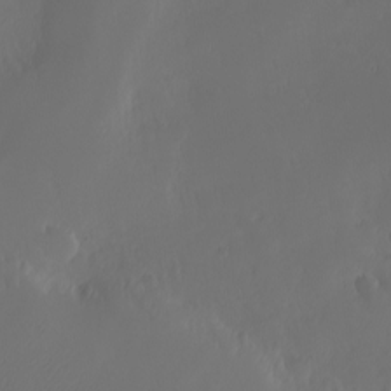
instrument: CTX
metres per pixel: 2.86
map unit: eHh
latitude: -7.7477
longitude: -69.7449
